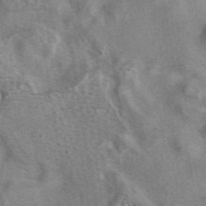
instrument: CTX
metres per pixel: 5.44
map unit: eAb
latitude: 41.4426
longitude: 107.5399
